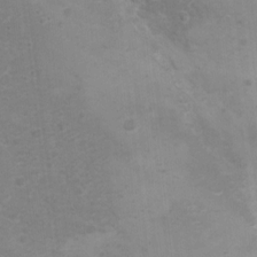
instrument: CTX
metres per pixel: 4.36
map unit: Nhu
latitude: 4.5546
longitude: -17.8394
